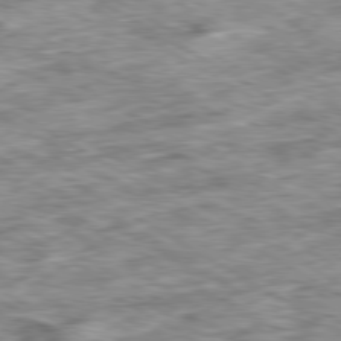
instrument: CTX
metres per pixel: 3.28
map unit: Ap
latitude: -80.5007
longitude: -90.3467
